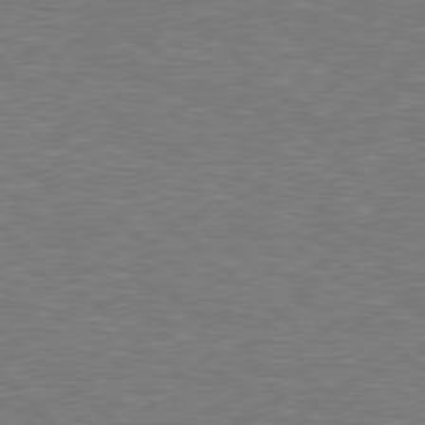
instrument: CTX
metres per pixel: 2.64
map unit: Hpe
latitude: 78.4979
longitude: -152.1956
